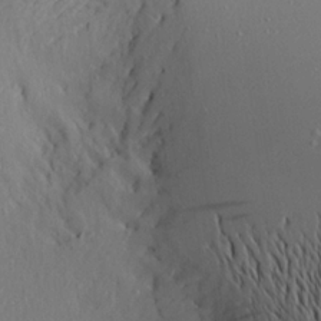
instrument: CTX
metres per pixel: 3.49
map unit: Aa
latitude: 20.0822
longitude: -145.5182
